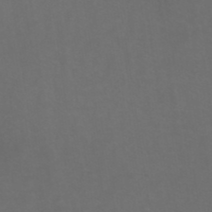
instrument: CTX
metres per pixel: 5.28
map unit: ANa
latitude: 39.7072
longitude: 20.6140
